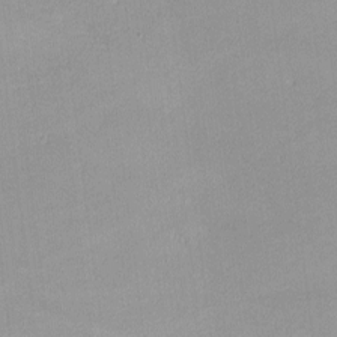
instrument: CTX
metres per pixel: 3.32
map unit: lHvf
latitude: -12.8219
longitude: -103.0647
